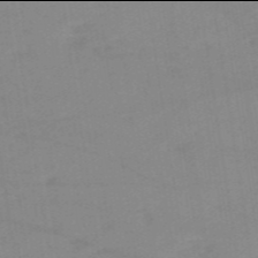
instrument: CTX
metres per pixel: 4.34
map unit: HNb
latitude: -54.0094
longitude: -48.8947
